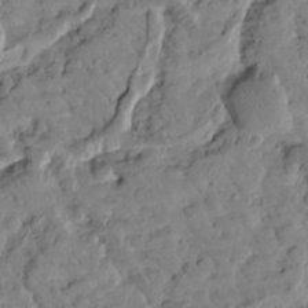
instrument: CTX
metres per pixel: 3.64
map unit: Htu
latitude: 2.0822
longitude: 179.8422
